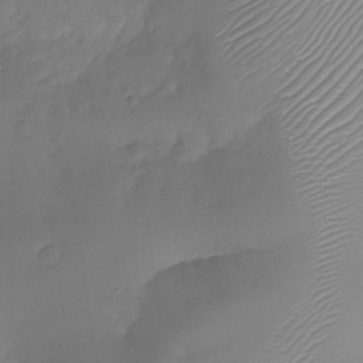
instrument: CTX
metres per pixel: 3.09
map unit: Nhu
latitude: -24.0472
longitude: -71.4615
